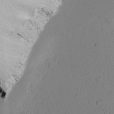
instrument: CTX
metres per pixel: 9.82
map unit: lAvf
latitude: 25.2537
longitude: -111.2348
